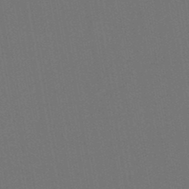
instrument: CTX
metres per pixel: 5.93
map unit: lHb
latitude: -47.4832
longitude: 73.2943
